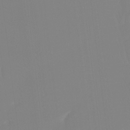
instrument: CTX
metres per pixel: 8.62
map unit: Ht
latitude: -14.3684
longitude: -51.4804
